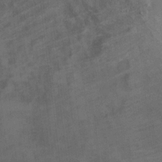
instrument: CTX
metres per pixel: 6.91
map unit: Hto
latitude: 6.8380
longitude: -36.8947
